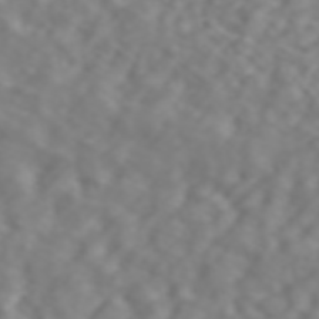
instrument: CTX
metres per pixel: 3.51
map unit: ANa
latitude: 44.7813
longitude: 21.9178
